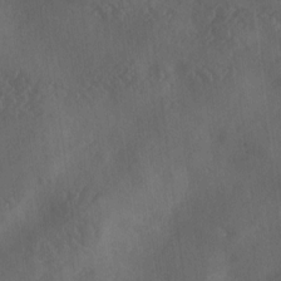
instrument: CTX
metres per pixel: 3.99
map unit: Ave
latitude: 18.3656
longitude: -131.4805
